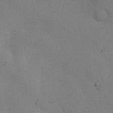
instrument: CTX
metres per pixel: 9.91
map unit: Nhu
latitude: 25.6504
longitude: -72.1956
